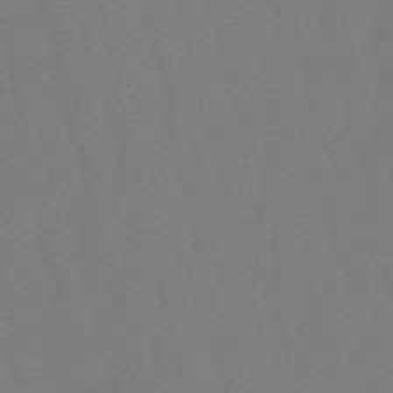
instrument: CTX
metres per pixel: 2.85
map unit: eHb
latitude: -50.6329
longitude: 76.8030
